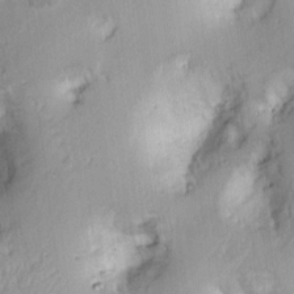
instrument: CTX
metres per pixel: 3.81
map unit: Ht
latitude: 7.2159
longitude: -76.0633
